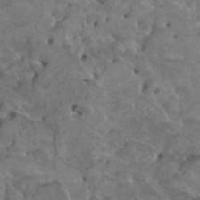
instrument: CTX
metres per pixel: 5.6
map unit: HNhu
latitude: 6.9136
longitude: -1.0269
